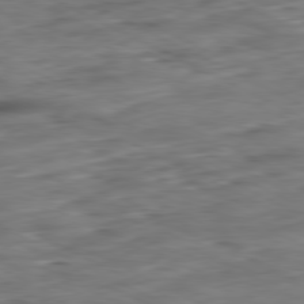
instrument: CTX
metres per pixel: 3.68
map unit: Ap
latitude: -80.9920
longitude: -82.6868
